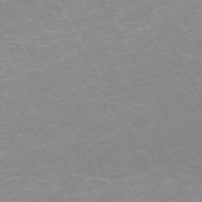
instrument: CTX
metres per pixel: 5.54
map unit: Hpe
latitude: -72.4251
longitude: 10.3495
